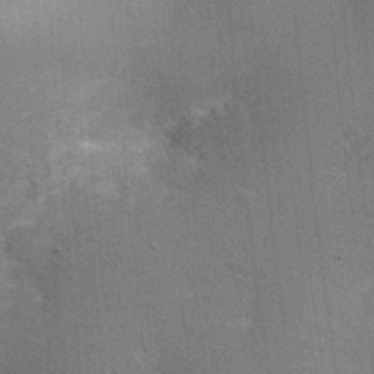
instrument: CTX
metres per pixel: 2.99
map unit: Ht
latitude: -1.5022
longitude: -15.6505
